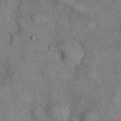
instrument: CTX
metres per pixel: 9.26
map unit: eHh
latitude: 22.2333
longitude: -60.6868
